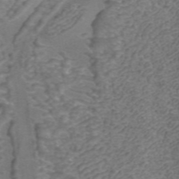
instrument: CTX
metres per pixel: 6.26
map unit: ANa
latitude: 43.3104
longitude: 25.9178
